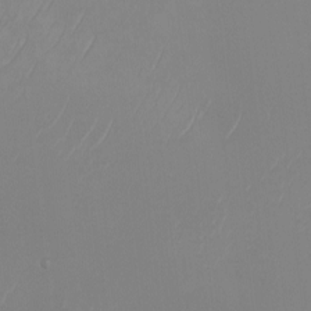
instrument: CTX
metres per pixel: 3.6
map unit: eHh
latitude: -6.2172
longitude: -88.1200
